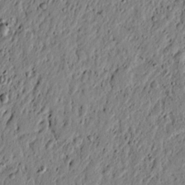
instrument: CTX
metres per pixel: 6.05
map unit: lAvf
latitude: 5.3671
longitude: 164.8786
